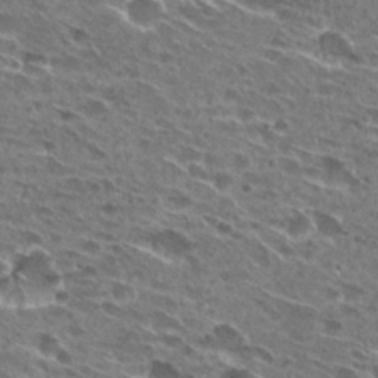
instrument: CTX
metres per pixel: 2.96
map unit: Hto
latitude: 27.4049
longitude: -43.7261
